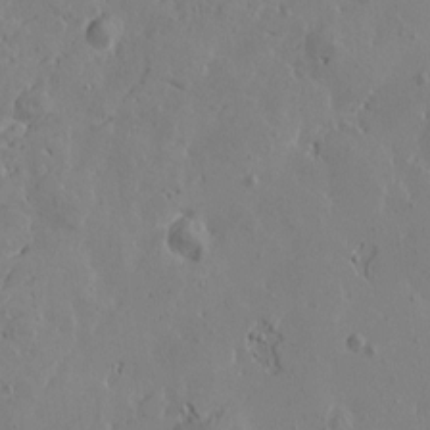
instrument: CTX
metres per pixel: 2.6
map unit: Htu
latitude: -3.6721
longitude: -176.9325
